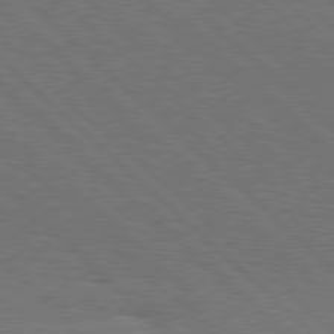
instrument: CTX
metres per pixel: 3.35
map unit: Hpe
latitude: 77.6882
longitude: -127.6694
